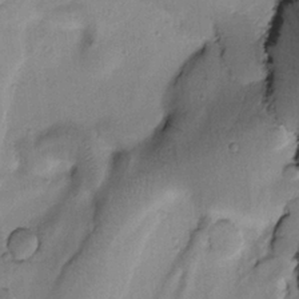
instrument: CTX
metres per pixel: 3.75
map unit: Htu
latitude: -1.5211
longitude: 173.0675
